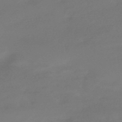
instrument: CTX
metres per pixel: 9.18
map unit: HNhu
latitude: -42.9730
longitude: 92.2362
